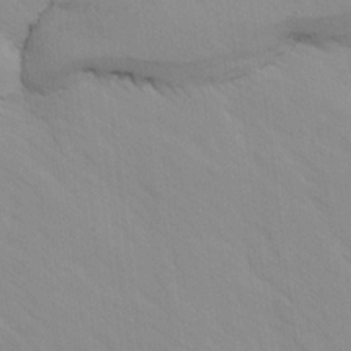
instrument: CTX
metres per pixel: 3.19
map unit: Ave
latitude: -1.4833
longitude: -112.3467
